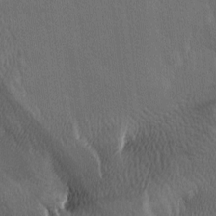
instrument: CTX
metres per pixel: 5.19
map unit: Ave
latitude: -6.9919
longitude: -122.5546
